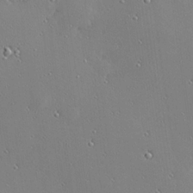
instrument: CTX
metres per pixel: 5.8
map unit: Hve
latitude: 26.0255
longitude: -92.4223
